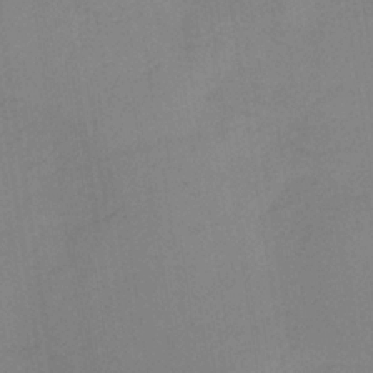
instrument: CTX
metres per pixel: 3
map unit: HNb
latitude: -33.2565
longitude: 63.5777
